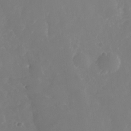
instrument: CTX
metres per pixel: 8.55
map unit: Nhe
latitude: -35.9367
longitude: -92.8569
